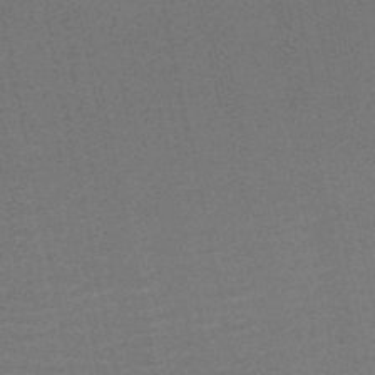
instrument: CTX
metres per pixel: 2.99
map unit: HNb
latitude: -52.1416
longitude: -47.8584
